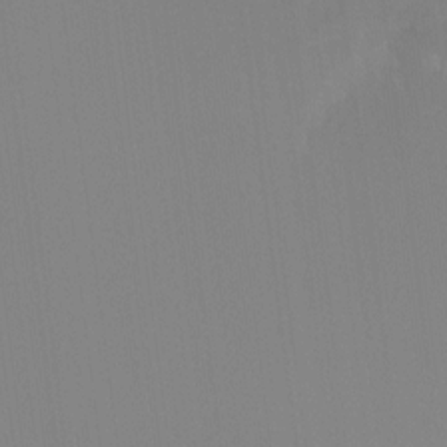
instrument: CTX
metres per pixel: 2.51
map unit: Ht
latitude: -15.8801
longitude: -48.6868
